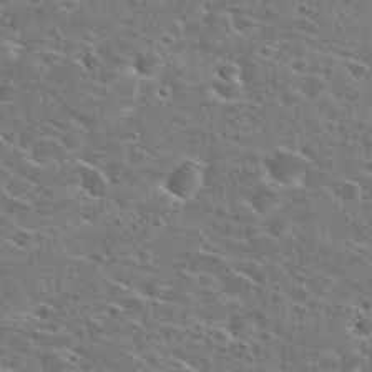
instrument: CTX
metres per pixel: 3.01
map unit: Hto
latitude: 26.8380
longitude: -46.7436
